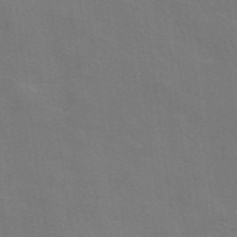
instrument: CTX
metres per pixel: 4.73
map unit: eAb
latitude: 50.5923
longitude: 112.9920
